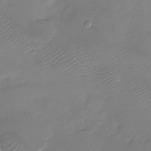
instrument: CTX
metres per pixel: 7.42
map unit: Nhu
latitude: -28.2173
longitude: -60.3278
